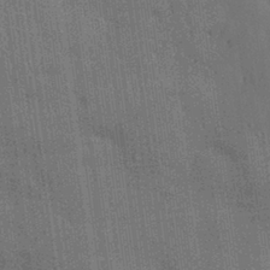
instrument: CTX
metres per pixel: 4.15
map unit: Nhu
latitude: 28.3089
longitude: -68.0444
